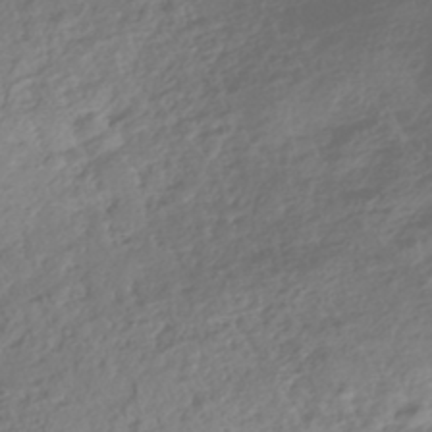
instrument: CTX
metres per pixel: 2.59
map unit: HNhu
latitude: -43.4265
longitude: 104.2361
